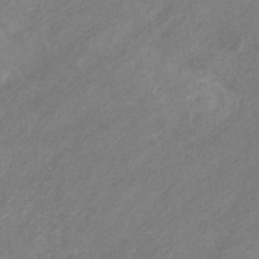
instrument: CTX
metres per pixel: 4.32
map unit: eHb
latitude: -31.8422
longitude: 70.5952
